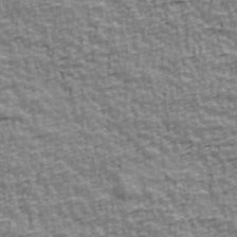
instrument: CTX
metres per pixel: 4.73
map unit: Ave
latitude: 41.6882
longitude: -112.8191
